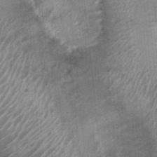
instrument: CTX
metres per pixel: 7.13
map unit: Nhu
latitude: 0.2711
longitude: -16.9324
